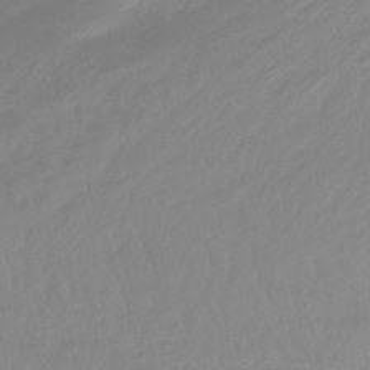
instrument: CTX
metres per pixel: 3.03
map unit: lHb
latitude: -42.0661
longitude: 77.3510
